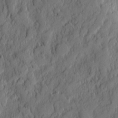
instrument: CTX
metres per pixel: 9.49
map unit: eHh
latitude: 6.3089
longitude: -76.3467
